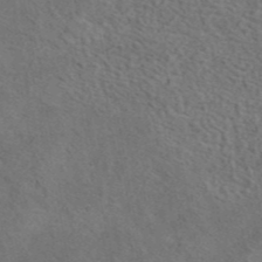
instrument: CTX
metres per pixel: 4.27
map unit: eAb
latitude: 43.5560
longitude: 109.6911
